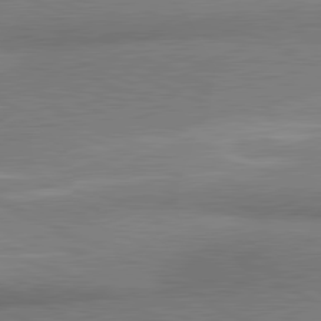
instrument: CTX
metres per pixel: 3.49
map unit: lApd
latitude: 81.2159
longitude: 165.1243
